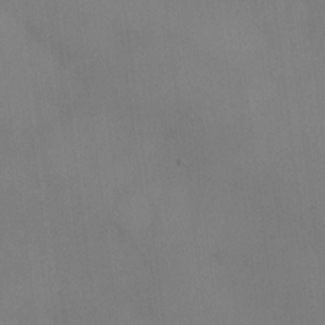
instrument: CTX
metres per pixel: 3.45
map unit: eHh
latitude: -23.1053
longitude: 14.9920
